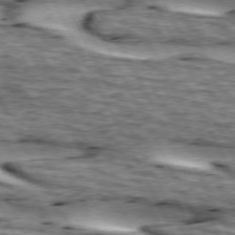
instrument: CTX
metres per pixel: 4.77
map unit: lApd
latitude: 73.8584
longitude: -55.0458
